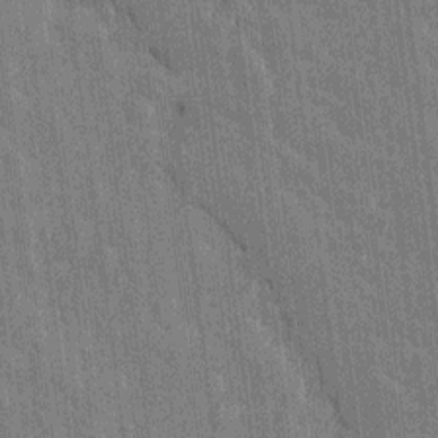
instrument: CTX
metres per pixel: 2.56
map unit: Htu
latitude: -8.2361
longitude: 176.5007
